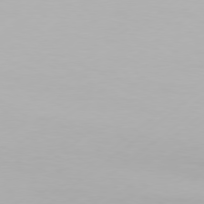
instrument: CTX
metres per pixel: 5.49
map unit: Hpe
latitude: 77.2159
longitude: -130.2901
